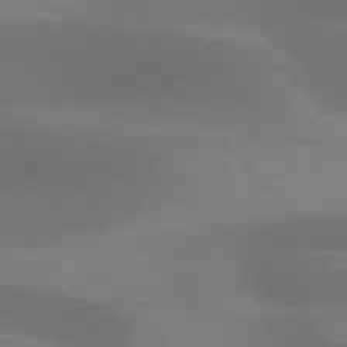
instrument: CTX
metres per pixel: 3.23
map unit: lApd
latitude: 76.7624
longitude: -59.3671
